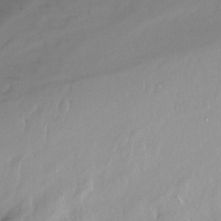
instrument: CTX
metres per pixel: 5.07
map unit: Ht
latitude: -15.4077
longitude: -45.1025
